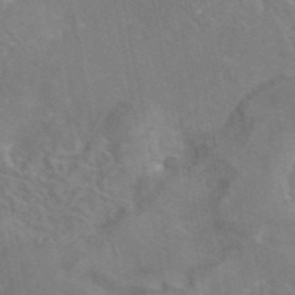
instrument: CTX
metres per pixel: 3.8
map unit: eAb
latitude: 45.5182
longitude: 108.1417
